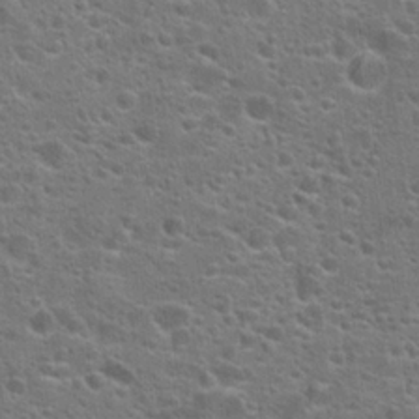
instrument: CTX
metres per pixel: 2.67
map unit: Hto
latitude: 23.7638
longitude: -47.0081
